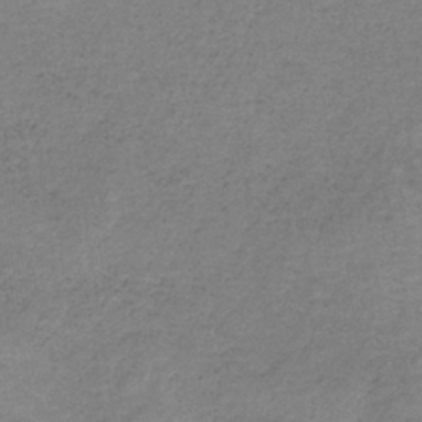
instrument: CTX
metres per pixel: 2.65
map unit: HNb
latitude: -34.8597
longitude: 58.8974
